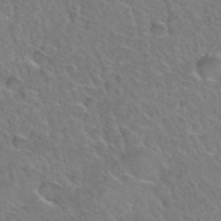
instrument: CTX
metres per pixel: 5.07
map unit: Hto
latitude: 36.1767
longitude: -47.5183
